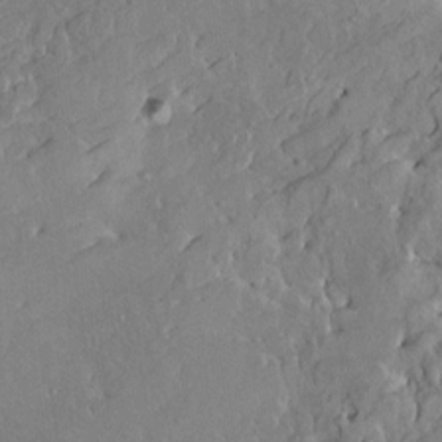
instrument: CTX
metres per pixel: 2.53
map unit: HNhu
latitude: 4.6113
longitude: 3.7288
